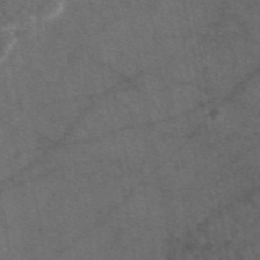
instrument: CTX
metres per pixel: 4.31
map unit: eAb
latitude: 47.5183
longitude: 111.9556
